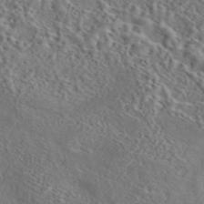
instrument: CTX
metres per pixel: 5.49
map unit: eAb
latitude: 43.8206
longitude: 114.0850
